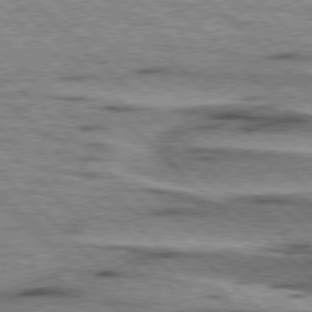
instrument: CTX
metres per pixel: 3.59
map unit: lApd
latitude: 76.8758
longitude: -78.5168
